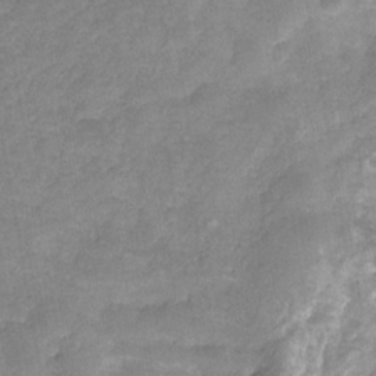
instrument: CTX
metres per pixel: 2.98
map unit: HNhu
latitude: -27.7666
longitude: 72.7085
